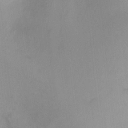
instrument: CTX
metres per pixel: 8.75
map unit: Ht
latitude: 2.9513
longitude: -34.0255
